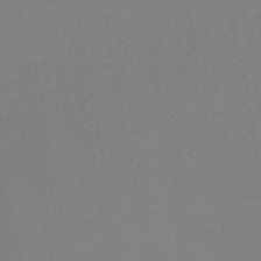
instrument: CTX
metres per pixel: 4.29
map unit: HNb
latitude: -51.9556
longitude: -48.4790
